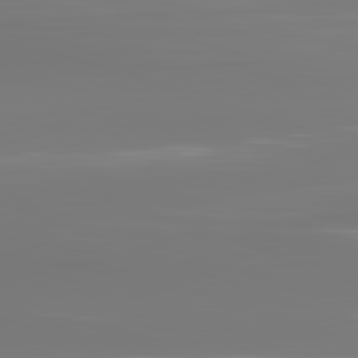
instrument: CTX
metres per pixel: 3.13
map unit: lApd
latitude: 82.2711
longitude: -145.8772
